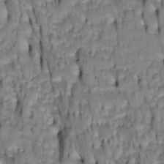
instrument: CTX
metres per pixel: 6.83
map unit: Htu
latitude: -4.5762
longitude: 150.5951
